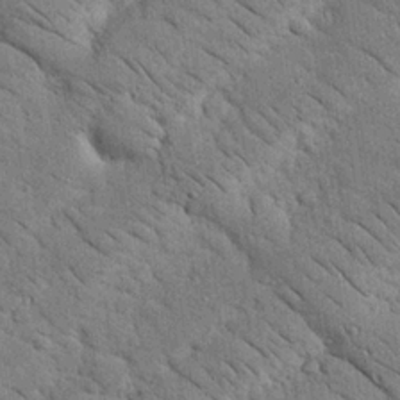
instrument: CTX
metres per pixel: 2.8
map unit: Nhu
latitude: 23.9339
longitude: -74.0444
